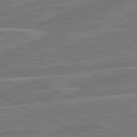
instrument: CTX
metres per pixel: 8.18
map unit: lApd
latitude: 81.2537
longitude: 121.6533
